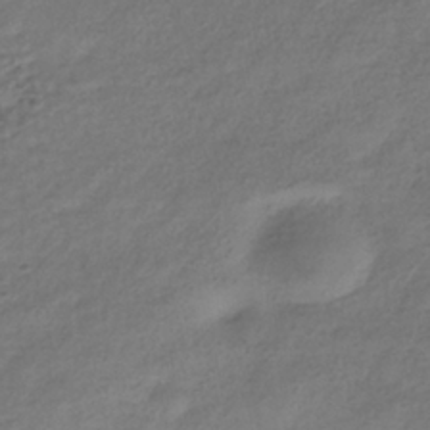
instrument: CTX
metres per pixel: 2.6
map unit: HNhu
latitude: -39.8989
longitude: 102.5385
